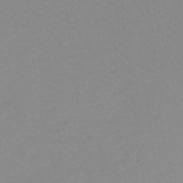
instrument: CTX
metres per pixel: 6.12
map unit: Htu
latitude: -6.2361
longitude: -71.8583
